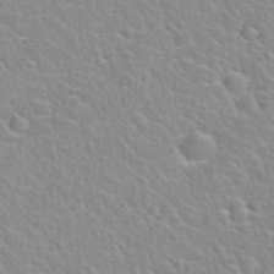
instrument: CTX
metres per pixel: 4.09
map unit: Hto
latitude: 32.9136
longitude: -50.1388
